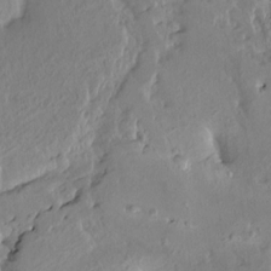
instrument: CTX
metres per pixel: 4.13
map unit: HNhu
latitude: 3.8394
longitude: 6.1794
